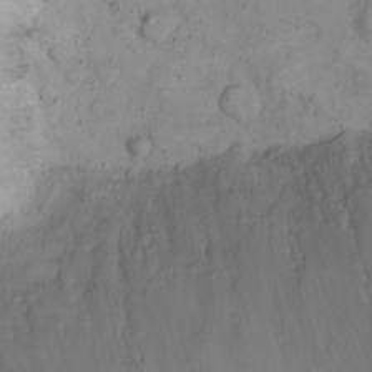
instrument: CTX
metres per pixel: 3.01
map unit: Nhu
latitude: 22.7813
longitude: -66.1577
